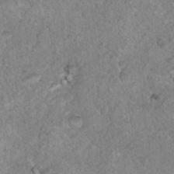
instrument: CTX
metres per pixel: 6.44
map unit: Nhu
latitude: 17.3104
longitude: -31.4427
